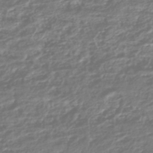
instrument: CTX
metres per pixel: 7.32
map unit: HNhu
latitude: -44.6707
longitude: 98.0283
